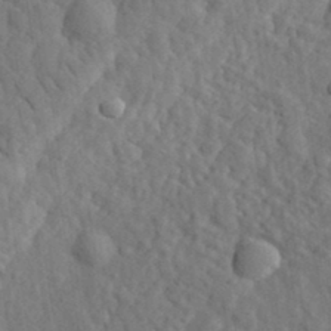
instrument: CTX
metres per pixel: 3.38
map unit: eHh
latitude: 34.4790
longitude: -78.2523
